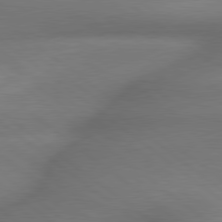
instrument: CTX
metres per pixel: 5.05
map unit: lApd
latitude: 79.5182
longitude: -167.3103
